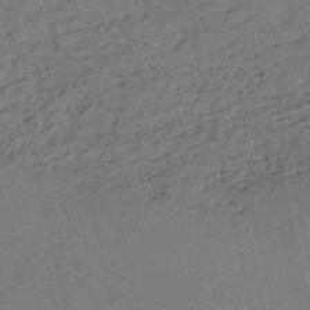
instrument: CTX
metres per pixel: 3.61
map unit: HNb
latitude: -50.8219
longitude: -41.1781
